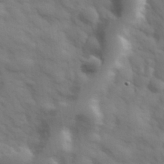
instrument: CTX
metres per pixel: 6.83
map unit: Hve
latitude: 32.6302
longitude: 150.5574
